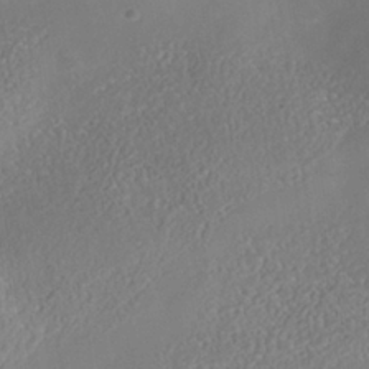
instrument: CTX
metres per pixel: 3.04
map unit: Nhe
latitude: -38.4062
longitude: -119.8205
